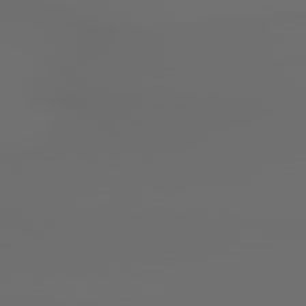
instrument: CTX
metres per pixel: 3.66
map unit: lApd
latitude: 79.4805
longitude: 176.0472
